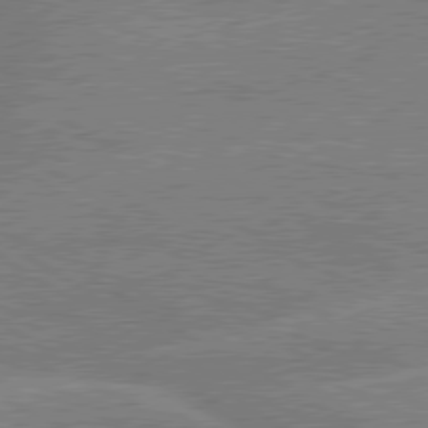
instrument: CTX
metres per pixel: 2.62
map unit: lApd
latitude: 79.5371
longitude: -133.4615
